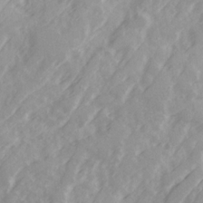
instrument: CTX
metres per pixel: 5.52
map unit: Ave
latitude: 21.7261
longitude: -131.9906
